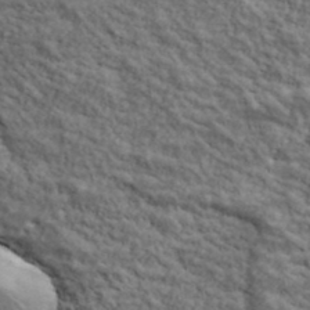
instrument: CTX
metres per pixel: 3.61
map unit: lHvf
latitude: 39.1403
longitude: -88.8002
